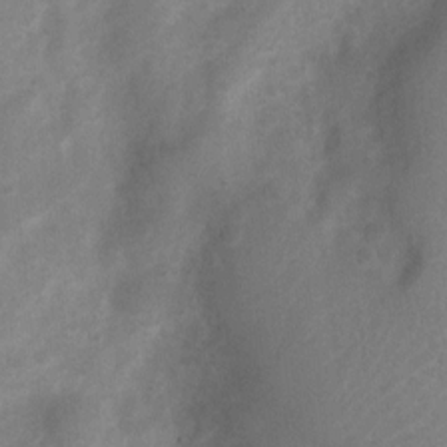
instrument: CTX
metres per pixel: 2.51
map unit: Nhu
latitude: 7.3293
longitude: -23.1403
